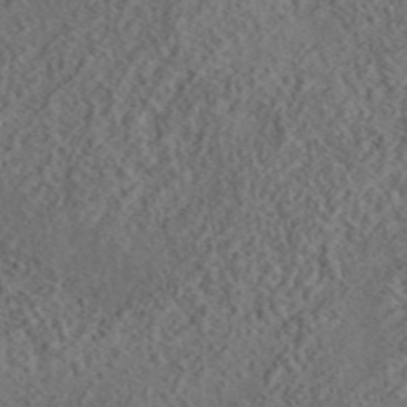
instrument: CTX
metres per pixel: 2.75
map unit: eAb
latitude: 43.6316
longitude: 116.1794
